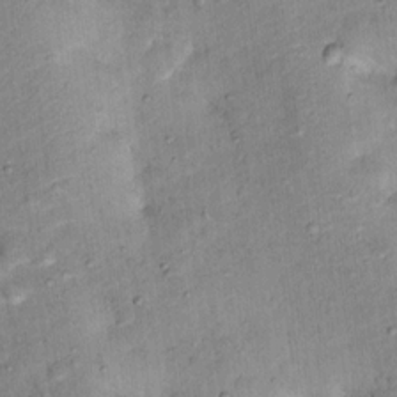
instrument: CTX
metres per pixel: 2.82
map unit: Ht
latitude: 13.1970
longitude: -40.6679
